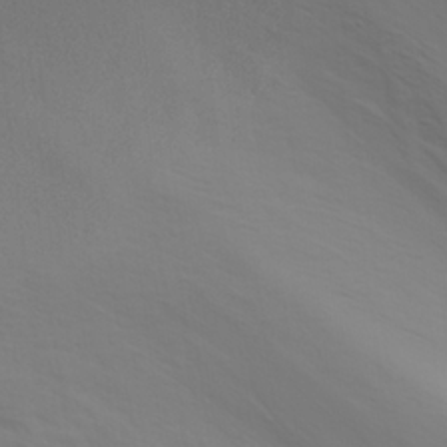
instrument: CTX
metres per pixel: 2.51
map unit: Ave
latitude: 23.1781
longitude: -132.0444
